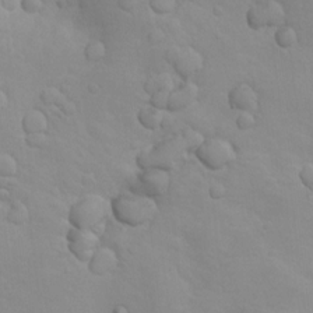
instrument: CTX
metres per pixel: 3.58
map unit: Nhu
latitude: 10.3278
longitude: -24.7057
